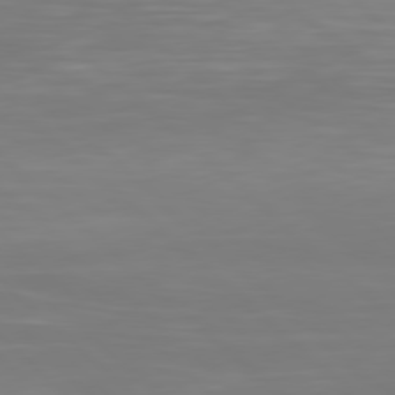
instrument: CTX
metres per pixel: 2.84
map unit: Hpe
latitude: 78.0633
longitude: -170.4223
